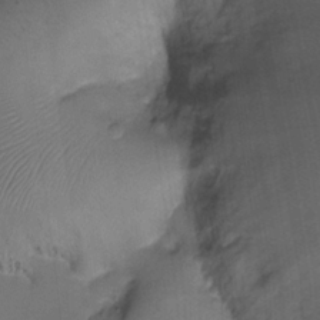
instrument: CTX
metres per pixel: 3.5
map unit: Ht
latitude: -18.3873
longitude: -44.7435
